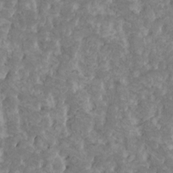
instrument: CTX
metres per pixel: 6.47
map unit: HNhu
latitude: 1.8583
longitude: 7.6533
